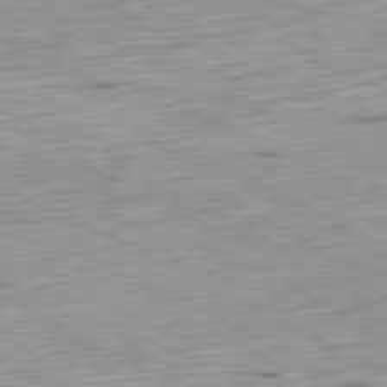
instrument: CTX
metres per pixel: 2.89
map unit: Ap
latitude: -81.0865
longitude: -70.6490
